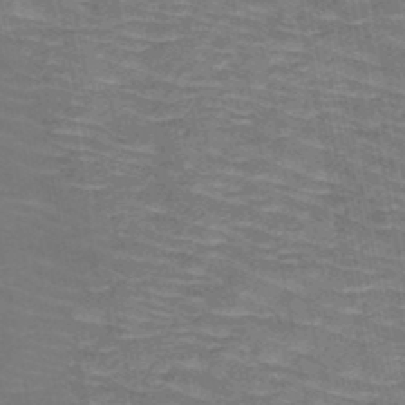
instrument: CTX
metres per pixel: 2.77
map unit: HNb
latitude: -49.7478
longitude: -50.2900
